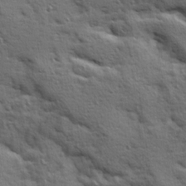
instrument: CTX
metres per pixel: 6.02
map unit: Ave
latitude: 10.4601
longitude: -102.4412
